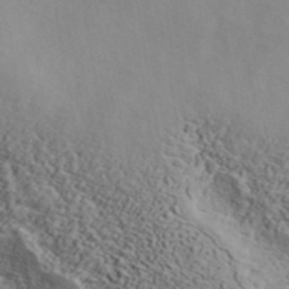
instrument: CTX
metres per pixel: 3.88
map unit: ANa
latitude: 41.9339
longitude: 52.9730
